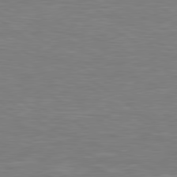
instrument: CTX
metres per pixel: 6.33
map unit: Hpe
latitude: 79.2915
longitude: -127.1214
